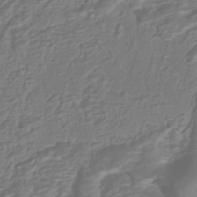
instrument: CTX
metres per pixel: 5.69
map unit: HNhu
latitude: -40.5007
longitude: 108.2928
